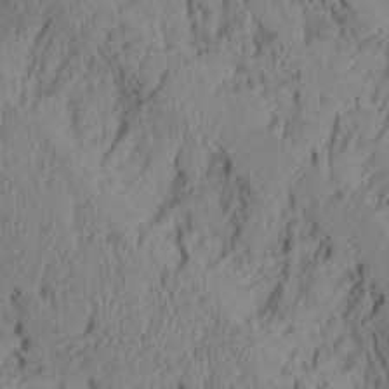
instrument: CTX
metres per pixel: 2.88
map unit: Aa
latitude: 6.8569
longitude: -128.4412
